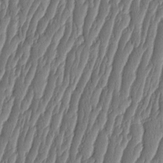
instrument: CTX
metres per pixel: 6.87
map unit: HNhu
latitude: -2.7652
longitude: 13.8234
